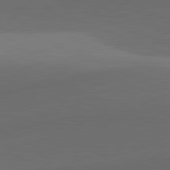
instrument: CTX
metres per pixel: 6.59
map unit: lApd
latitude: 81.8583
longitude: 132.4629
